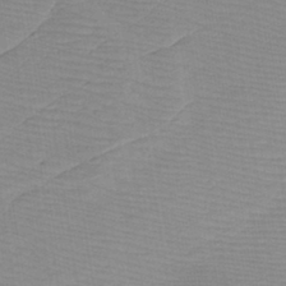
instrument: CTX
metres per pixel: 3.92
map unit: lHb
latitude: -41.0864
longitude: 53.1431
